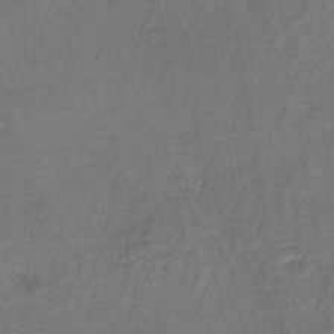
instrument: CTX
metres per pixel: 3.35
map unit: lHb
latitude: -38.3495
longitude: 61.6722
